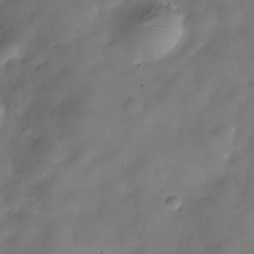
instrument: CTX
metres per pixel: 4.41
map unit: Hve
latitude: -30.8786
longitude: 94.5007
